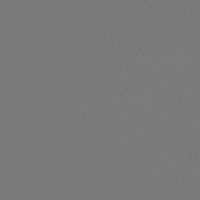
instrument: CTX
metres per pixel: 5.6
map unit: eHh
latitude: -63.6344
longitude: 52.3873
